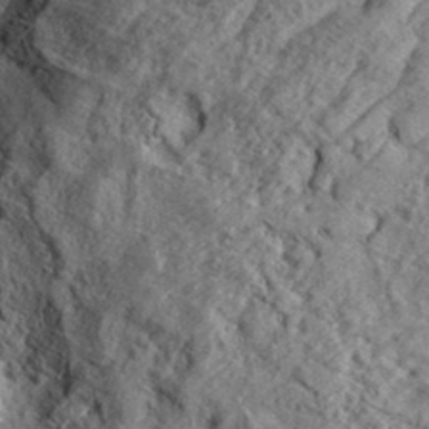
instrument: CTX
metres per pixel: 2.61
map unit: eHh
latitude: 36.9514
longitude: -137.1781
